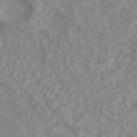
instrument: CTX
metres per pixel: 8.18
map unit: ANa
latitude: 46.0633
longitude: 24.1039
